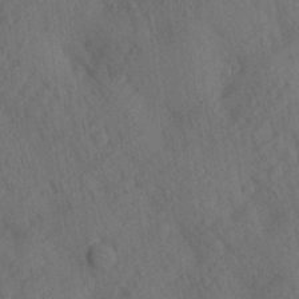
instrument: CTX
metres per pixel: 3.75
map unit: lAa
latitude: 21.1214
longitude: -138.8380
